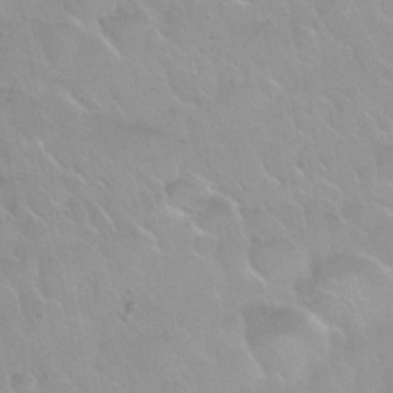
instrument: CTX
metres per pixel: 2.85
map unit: Nhu
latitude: 30.1578
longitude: -55.0458
